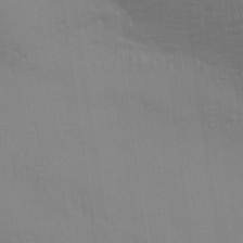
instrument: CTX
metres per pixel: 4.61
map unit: Aa
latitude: 28.4412
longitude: -139.1214
